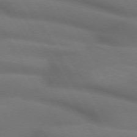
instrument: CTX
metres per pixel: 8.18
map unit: lApd
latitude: 72.2523
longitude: -50.2333
